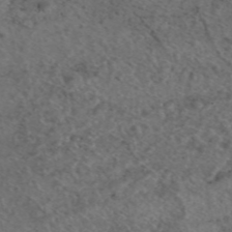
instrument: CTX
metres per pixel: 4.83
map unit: eAb
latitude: 45.5938
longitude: 114.7463
